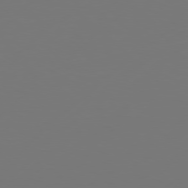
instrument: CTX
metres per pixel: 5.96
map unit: Hpe
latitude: 76.6679
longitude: -130.7436
